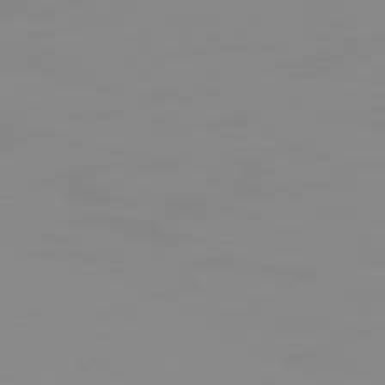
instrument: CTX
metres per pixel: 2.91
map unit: Hpe
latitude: 74.3845
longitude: -127.7639
